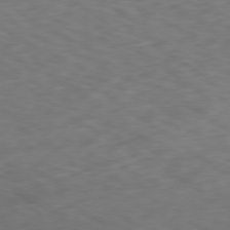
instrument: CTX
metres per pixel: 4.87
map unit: Ap
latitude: -79.7666
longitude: -73.1404
